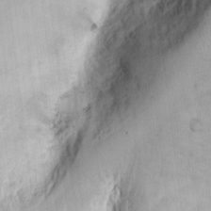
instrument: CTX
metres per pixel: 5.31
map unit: Ht
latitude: 9.6316
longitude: -74.4412
